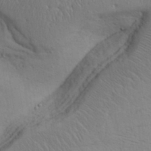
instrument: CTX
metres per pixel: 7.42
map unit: Aa
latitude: 31.4805
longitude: -144.0633
